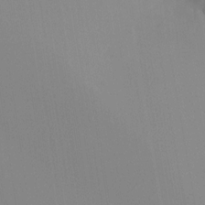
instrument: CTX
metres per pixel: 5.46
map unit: Ht
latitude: -16.5952
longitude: -47.4994
